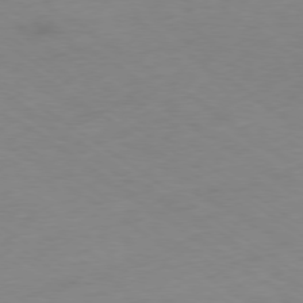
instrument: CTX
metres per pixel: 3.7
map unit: Ap
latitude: -78.2928
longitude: -59.2159
